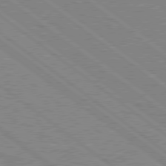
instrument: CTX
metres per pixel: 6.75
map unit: Hpe
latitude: 78.5735
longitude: -164.1956
